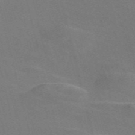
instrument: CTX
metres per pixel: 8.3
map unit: Nve
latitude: -58.4440
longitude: 63.5399
